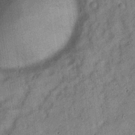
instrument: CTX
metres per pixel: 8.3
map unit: Hve
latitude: -31.5021
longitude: 92.1417
